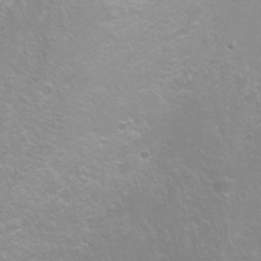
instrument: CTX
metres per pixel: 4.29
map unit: Htu
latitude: -0.7086
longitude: -75.3482
